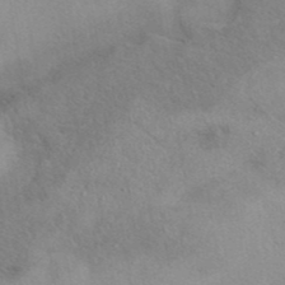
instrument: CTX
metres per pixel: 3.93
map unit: eAb
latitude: 40.3467
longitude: 106.0661
